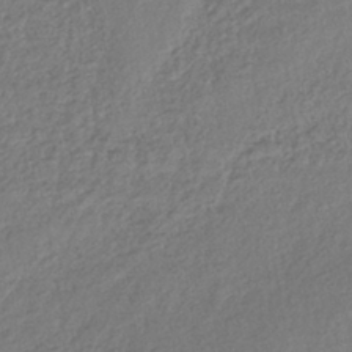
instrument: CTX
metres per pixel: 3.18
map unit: lHb
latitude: -38.4440
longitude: 68.5573
